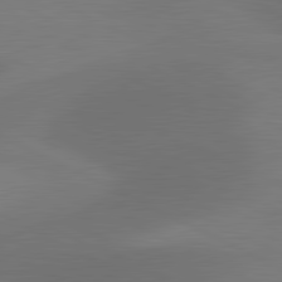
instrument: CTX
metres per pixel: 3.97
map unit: lApd
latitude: 81.1403
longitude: 126.8219
